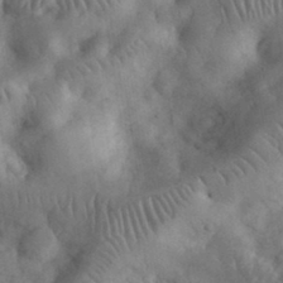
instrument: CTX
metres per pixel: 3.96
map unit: eHh
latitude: 32.9514
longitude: -68.8380
